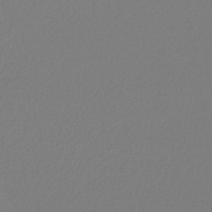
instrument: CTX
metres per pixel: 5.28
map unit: lHb
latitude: -45.6533
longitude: 75.5211
